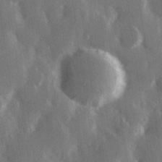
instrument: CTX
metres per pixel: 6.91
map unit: Hve
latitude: 28.1578
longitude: 149.0298
